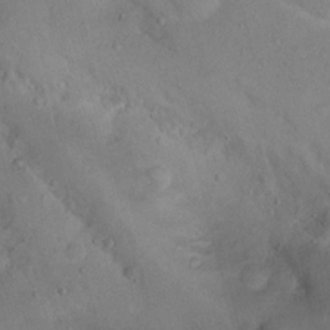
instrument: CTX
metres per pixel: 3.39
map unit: Nhu
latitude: 14.7247
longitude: -29.3481
